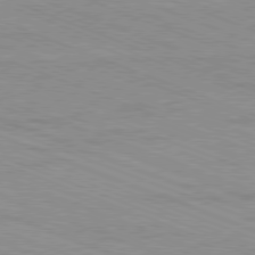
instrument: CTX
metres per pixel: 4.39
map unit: Ap
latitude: -81.4455
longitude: -73.9339
